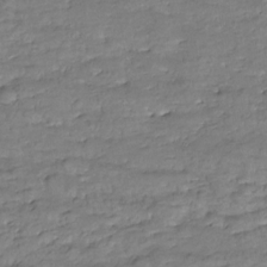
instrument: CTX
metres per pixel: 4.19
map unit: Hve
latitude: -27.8611
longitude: 91.3132
